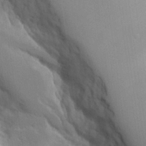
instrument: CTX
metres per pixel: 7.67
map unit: Aa
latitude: 26.3845
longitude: -132.3278
